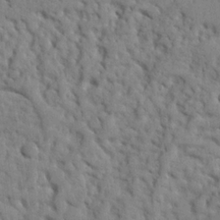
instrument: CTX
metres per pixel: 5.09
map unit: Nhu
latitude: 20.8758
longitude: -76.7813
